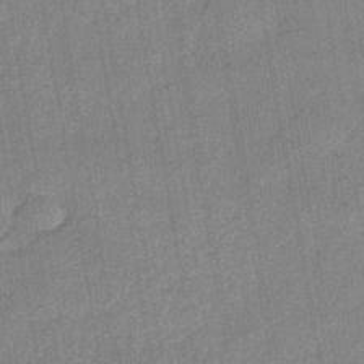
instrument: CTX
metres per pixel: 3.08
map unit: eHb
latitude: -44.5007
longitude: 86.7841
